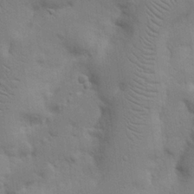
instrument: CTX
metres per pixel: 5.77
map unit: Nhu
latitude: 17.9339
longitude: -75.2537
